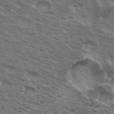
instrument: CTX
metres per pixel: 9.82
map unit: Hto
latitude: 33.4993
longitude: -40.7813
